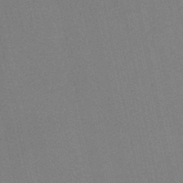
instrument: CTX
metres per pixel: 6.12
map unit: HNb
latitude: -51.9745
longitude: -50.9135
